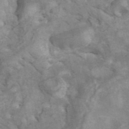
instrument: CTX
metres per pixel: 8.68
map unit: ANa
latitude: 42.1767
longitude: 15.4077
